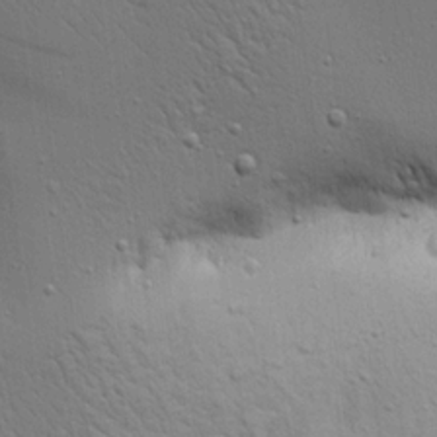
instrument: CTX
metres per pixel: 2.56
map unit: Aa
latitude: 19.0080
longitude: -141.7260
